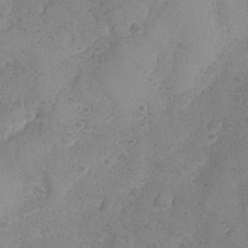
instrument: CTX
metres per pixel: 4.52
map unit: Ave
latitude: -8.1984
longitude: -118.4601
